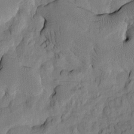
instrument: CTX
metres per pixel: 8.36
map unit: Htu
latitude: -8.3495
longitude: 177.7667
